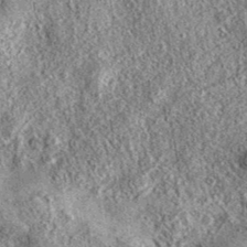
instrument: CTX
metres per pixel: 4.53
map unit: eAb
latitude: 36.8758
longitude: 109.4454
